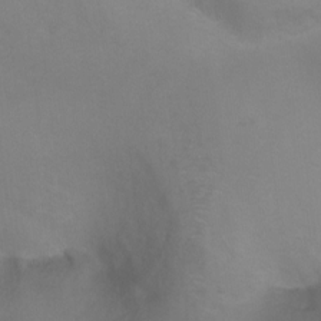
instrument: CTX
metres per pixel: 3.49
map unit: Ht
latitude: 0.7813
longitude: -35.4048
